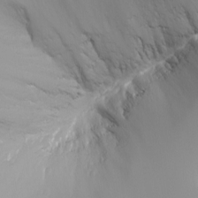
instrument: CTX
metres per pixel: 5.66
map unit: Nhu
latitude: -8.0850
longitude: -91.4426
